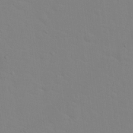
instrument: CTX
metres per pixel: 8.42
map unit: Hto
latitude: 17.6316
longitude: -39.5560
